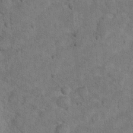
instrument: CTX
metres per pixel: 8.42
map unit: Hto
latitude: 11.9528
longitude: -37.3104
